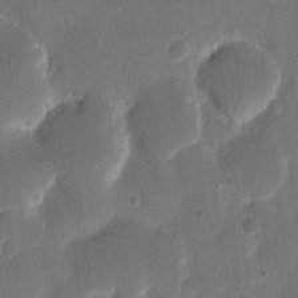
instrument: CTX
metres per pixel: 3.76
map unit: eHh
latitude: 11.1592
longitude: -68.8758
